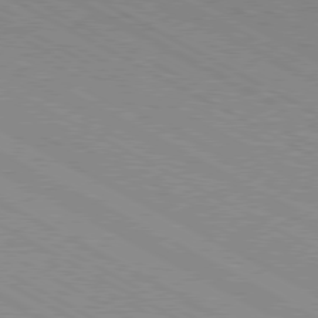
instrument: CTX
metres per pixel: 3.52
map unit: Hpe
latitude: -80.9353
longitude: 16.8975
